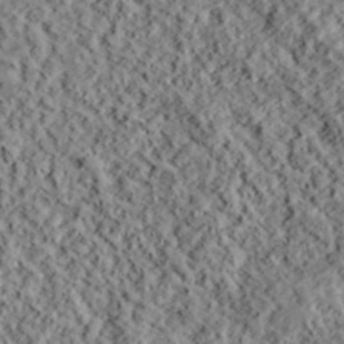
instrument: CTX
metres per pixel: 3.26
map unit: lHvf
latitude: 39.0080
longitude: -88.3846
